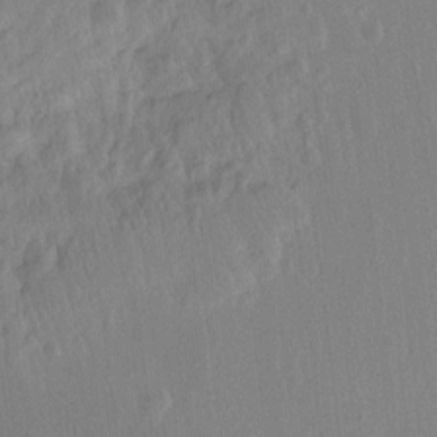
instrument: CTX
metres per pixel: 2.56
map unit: Hto
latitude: -12.5763
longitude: -39.3104
